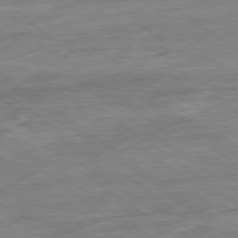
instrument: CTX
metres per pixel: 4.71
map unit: Ap
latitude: -80.1228
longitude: -80.7246
